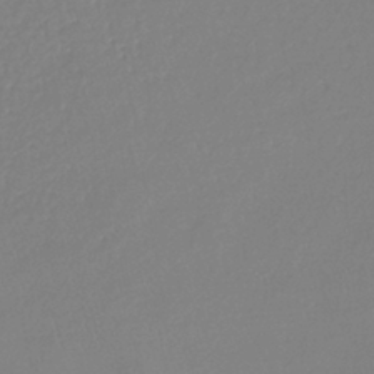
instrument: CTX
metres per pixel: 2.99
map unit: lHb
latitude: -40.6329
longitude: 61.4832
